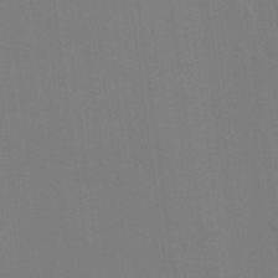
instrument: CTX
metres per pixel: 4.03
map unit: eHh
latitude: 22.2900
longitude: -63.0081
